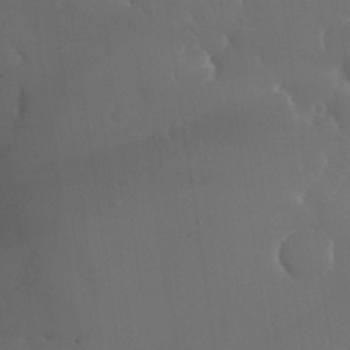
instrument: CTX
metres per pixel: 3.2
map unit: Nhu
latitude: 30.4223
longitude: -57.2536
